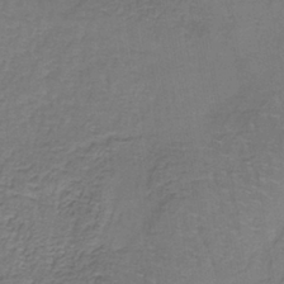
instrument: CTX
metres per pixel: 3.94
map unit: lHb
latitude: -39.3132
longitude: 61.0298
